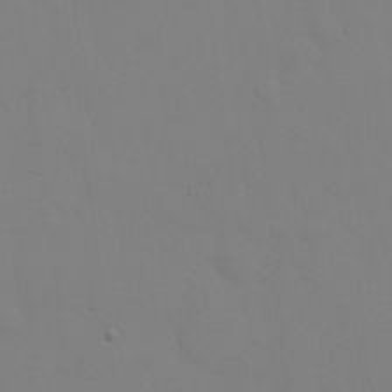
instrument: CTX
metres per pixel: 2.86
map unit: eHh
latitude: 23.4048
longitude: -65.5371
